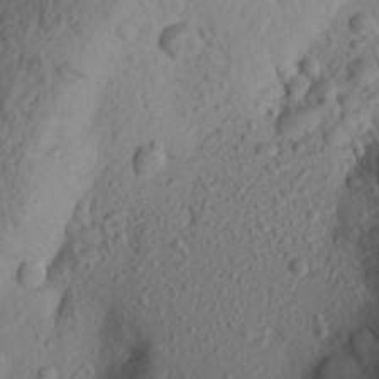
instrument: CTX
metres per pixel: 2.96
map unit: Aa
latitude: 21.9339
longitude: -145.1781
